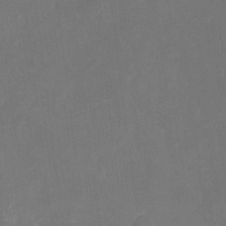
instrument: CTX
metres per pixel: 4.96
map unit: eHh
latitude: 5.7072
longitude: -69.4427
